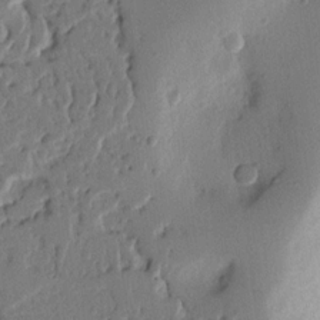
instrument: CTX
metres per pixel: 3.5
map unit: Nhu
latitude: 15.3482
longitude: -78.8191
